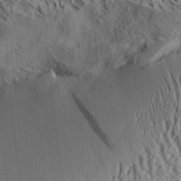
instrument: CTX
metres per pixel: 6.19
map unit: Aa
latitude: 32.0444
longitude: -137.5749
